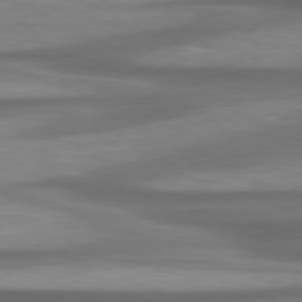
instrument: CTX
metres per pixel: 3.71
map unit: Hpe
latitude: 78.9325
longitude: -128.8569
